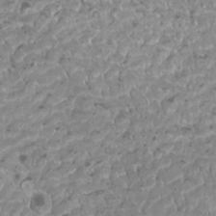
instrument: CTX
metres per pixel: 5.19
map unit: Htu
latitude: 2.0822
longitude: -20.5924
